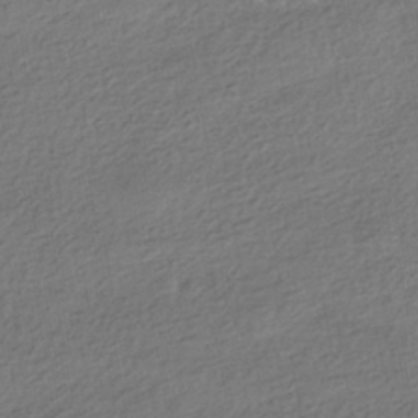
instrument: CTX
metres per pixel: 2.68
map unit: HNhu
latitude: -41.3509
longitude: 96.4629
